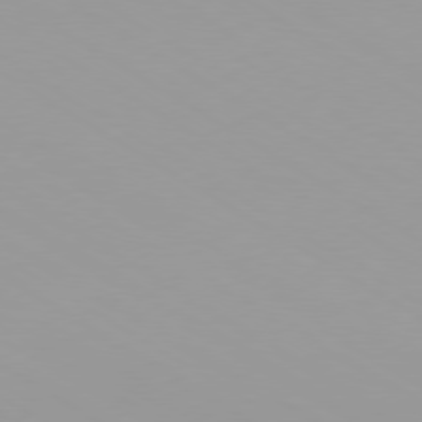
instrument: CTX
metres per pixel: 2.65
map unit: Ap
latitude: -79.7288
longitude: -93.0080
